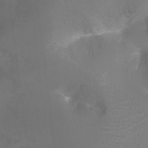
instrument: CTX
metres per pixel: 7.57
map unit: Ht
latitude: -17.3699
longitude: -43.8772
